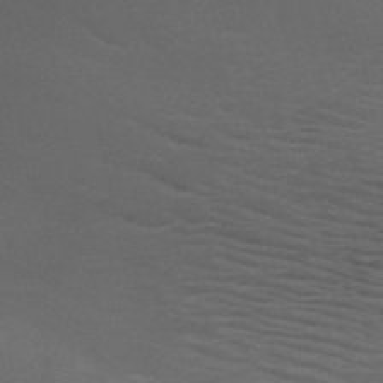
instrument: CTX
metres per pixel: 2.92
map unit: HNb
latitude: -51.0864
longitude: -43.1592
